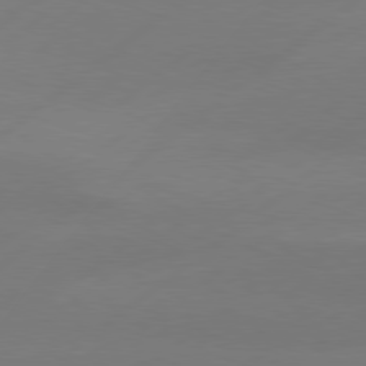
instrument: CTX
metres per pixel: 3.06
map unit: Hpe
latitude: 78.5357
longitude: -131.2537
